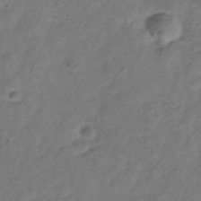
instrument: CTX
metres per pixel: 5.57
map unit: Hve
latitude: -33.9178
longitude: 90.8786
